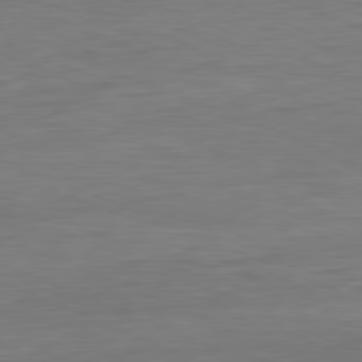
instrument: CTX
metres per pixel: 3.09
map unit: Ap
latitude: -81.2565
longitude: -80.4601
